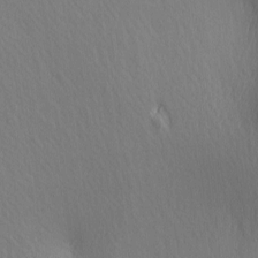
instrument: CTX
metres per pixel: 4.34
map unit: lAa
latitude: -5.4643
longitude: -121.6316
